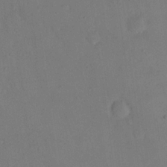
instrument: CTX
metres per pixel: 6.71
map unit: eHh
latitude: 17.1781
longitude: -66.7813
